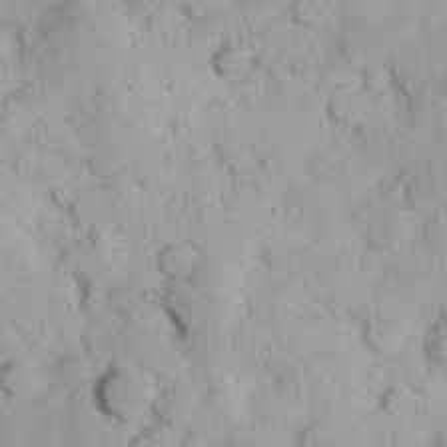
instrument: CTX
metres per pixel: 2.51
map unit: Hve
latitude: 24.2144
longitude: 147.8044
